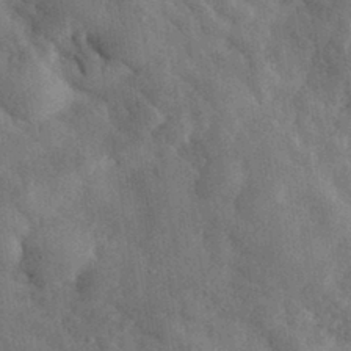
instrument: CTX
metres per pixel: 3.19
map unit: eHh
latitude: 32.3089
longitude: -78.0444
